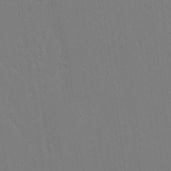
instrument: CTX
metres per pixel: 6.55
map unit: lAvf
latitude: 14.2523
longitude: -126.7624
